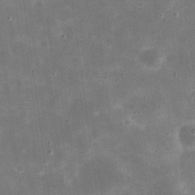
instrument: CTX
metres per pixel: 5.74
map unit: eHh
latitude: 20.9703
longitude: -66.7435
